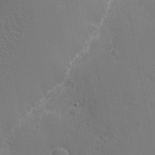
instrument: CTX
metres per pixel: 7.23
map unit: Nhu
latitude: 1.6505
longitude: -76.9324
